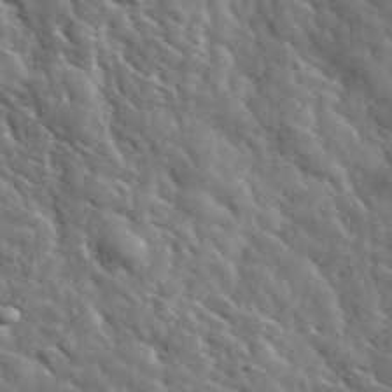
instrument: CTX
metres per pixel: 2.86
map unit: lHvf
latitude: 36.5357
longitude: -86.8947
